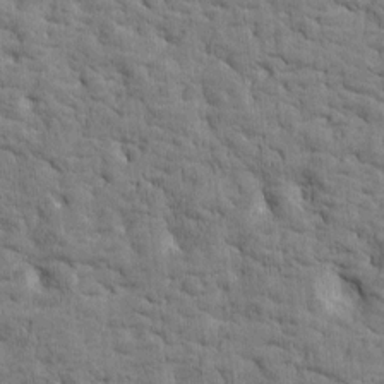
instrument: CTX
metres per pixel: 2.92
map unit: Htu
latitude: -3.4832
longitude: 175.3509
